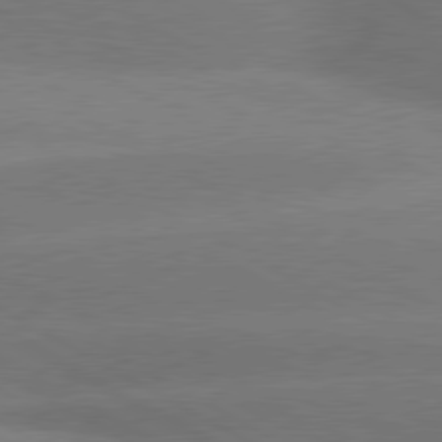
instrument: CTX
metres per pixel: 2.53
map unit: lApd
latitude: 80.1200
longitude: -150.8191
